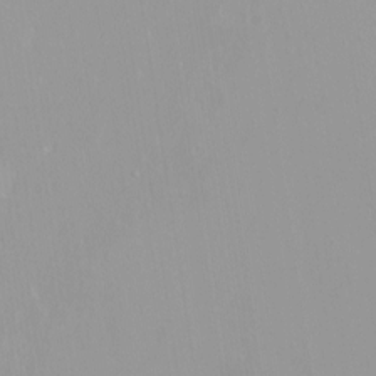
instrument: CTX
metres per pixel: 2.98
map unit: HNhu
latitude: -0.0472
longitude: -6.1956
